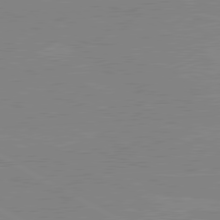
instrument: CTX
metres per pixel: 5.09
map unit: lApd
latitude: 80.2145
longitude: -127.0459
